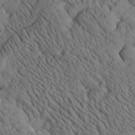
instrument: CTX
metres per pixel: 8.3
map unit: Htu
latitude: -1.5777
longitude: 173.9367
